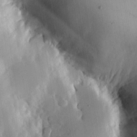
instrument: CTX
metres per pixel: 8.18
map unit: lHvf
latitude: 18.1955
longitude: -114.2711
